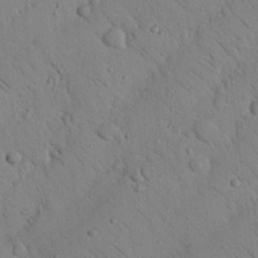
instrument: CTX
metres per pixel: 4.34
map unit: Nhu
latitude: 23.0458
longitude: -75.1403
